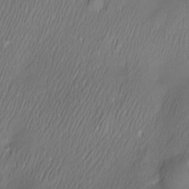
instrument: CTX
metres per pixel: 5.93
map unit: Nve
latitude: -23.3699
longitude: -138.5168
